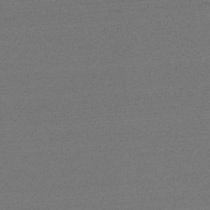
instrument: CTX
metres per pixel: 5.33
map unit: HNb
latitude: -53.3698
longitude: -43.1025
